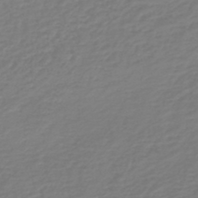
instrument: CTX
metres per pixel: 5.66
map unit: lHb
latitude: -46.6140
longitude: 61.7856
